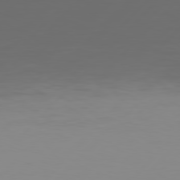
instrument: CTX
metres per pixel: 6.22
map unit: Hpe
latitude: 77.6505
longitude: -123.5182
